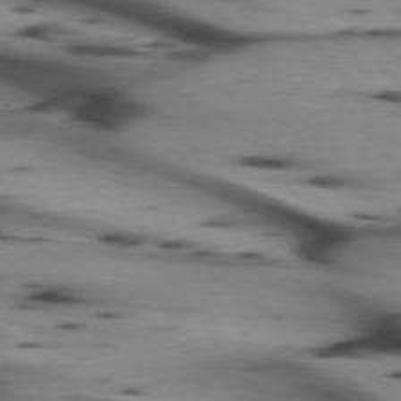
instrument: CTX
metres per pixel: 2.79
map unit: lApd
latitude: 74.9703
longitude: -65.7827
